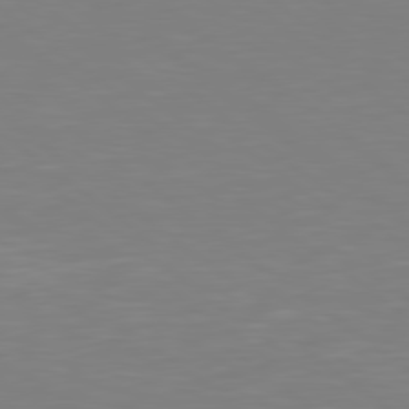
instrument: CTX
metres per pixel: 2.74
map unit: Hpe
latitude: 78.8191
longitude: -173.4426
